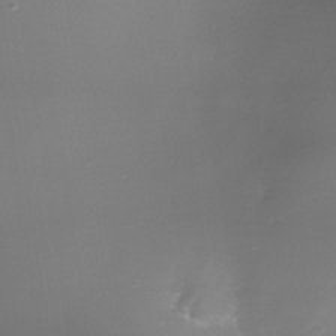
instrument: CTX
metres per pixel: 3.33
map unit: Nhe
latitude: -35.4832
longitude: -117.9528
